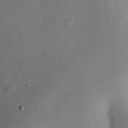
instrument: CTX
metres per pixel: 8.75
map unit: eHh
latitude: 25.7827
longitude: -69.5371
